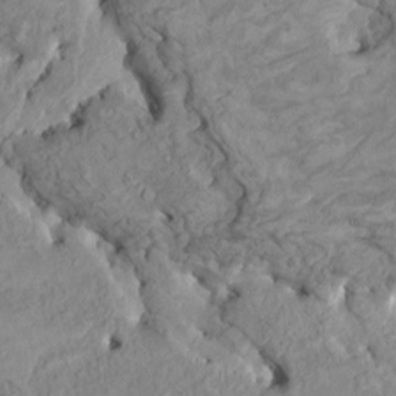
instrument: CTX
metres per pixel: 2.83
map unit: HNhu
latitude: 4.3656
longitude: -3.3292
